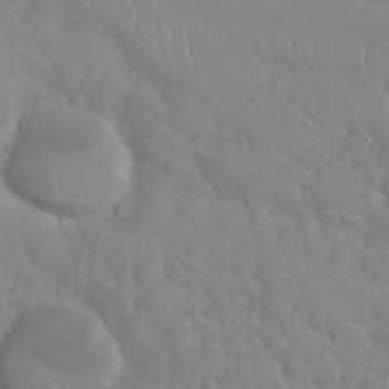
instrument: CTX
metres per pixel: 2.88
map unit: Nhu
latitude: 29.4048
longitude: -55.7638
